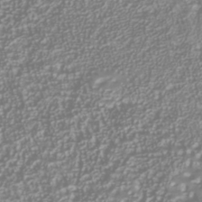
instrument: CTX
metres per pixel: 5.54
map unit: Nhu
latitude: -40.5196
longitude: -84.5357
